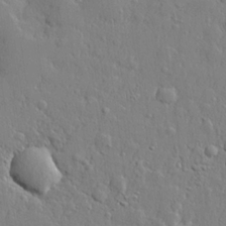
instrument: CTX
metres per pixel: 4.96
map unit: lHvf
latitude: 22.0822
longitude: 144.1417
